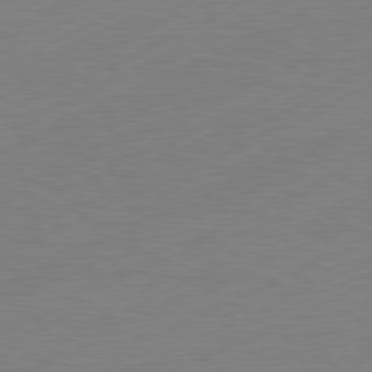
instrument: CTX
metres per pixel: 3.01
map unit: Ap
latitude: -81.1809
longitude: -85.0081
